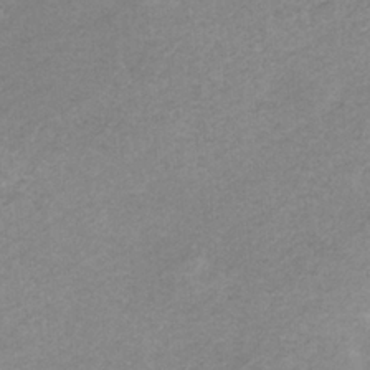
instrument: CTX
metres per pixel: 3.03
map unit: HNb
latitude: -34.1417
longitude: 58.8407
